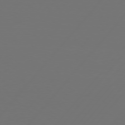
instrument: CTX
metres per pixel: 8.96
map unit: Hpe
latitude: 76.2900
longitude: -138.6868
